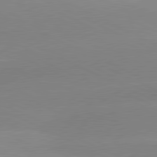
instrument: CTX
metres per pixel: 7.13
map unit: lApd
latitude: 81.2348
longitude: -151.9339
